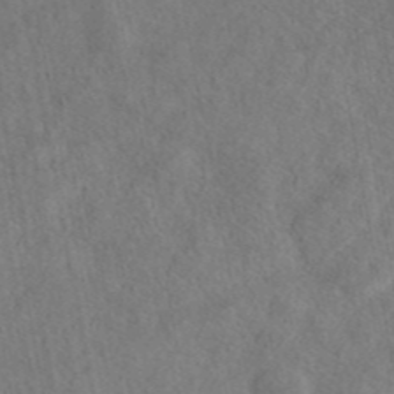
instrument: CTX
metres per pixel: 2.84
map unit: eAb
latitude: 43.6505
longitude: 108.5196
